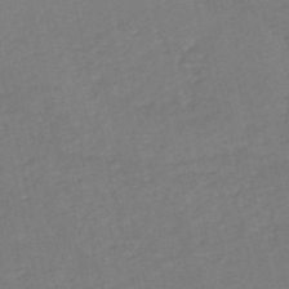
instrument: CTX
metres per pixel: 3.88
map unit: HNb
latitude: -53.2753
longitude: -48.6868
